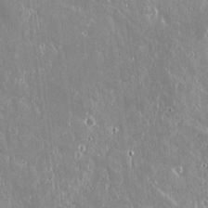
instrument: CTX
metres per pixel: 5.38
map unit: lAvf
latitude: 14.8380
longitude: -128.9702
